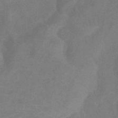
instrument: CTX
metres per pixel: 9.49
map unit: eHb
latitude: -38.5007
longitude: 77.1809
